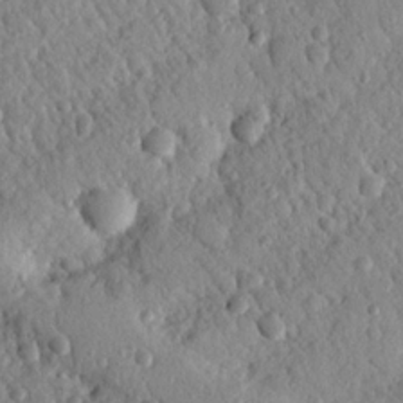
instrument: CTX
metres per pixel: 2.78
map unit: Nhu
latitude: 21.2159
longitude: -77.6882
